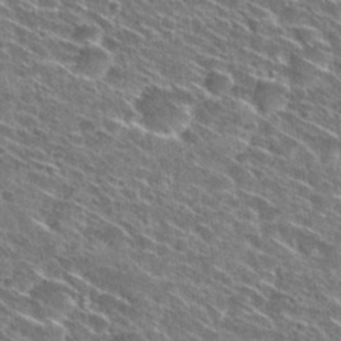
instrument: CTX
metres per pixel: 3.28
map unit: Hto
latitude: 28.8758
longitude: -45.2915
